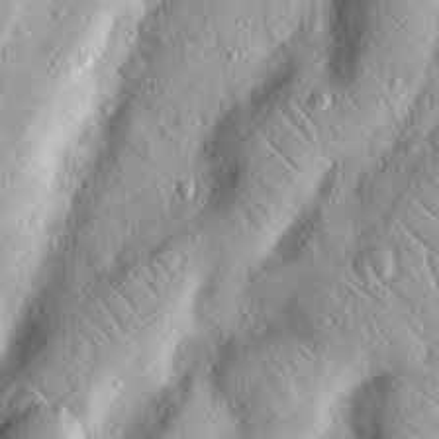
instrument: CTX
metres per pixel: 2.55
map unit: Nhu
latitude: 19.0836
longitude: -77.4615
